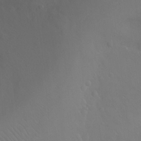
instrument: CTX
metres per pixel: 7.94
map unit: Ht
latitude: -7.8800
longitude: -37.1970
